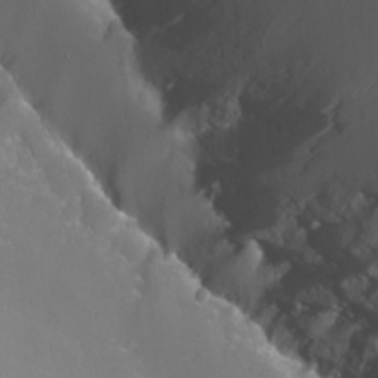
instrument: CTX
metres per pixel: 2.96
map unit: Nhu
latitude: -13.3132
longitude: -72.5546
